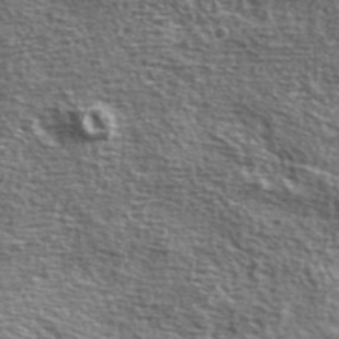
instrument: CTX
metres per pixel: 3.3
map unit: ANa
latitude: 39.7827
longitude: -90.6113
